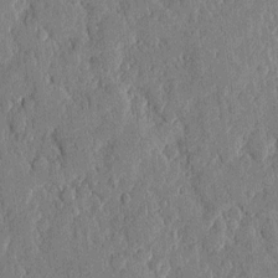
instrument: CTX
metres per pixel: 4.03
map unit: eHh
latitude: 4.1200
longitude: -71.4993
